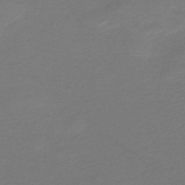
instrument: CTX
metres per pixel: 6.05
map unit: HNb
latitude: -43.2564
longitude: 52.2172
